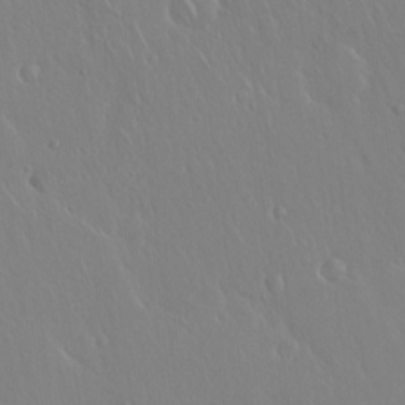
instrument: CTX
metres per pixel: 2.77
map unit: Hto
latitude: 18.0444
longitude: -57.5371
